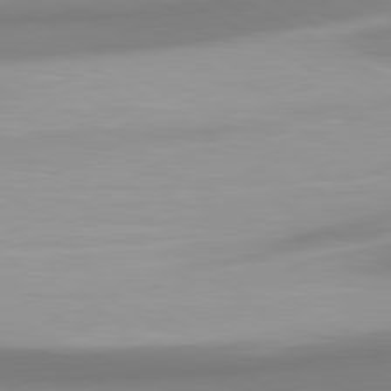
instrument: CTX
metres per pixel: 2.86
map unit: lApd
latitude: 80.6679
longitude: 174.8030
